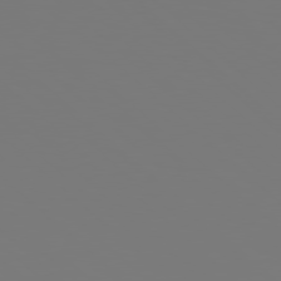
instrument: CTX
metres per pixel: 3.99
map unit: Hpe
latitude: 78.1011
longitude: -173.6315
